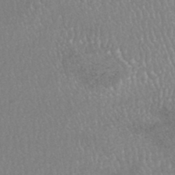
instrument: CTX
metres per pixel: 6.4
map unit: HNhu
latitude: -47.6155
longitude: 98.1984
